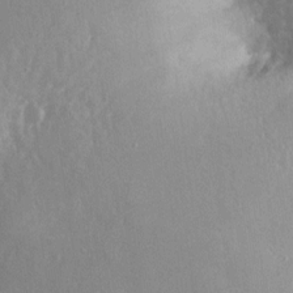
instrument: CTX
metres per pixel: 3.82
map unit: Nhe
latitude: -27.0108
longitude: -110.3845
